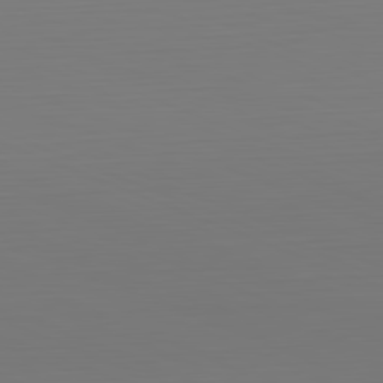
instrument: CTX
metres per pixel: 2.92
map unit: Hpe
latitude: -82.1984
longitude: 7.3698
